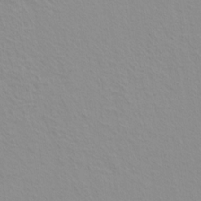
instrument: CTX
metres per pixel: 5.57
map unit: Hto
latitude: 7.8016
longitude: -31.1970
